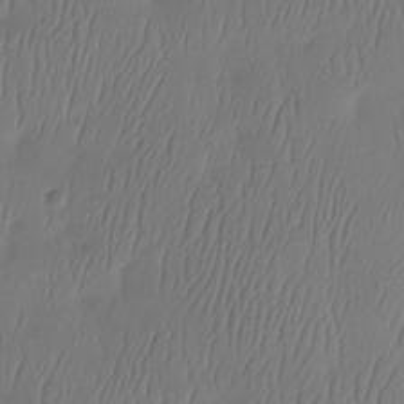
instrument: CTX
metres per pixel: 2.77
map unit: Htu
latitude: -14.2929
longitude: -47.2726
